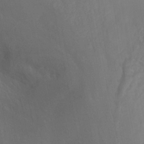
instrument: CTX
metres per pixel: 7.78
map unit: Nhu
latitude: -13.6344
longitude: -64.4034
